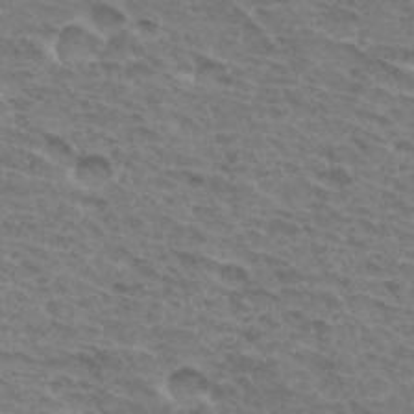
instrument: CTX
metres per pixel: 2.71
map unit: Hto
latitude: 33.4615
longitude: -45.4426
